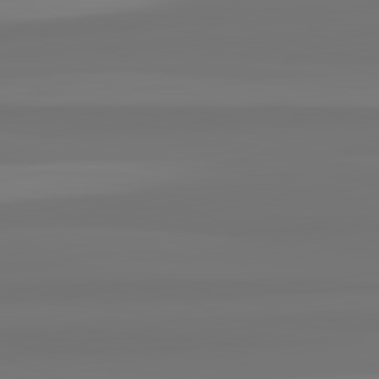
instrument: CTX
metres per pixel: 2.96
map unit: lApd
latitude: 82.4790
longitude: -176.8569
